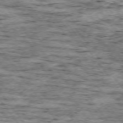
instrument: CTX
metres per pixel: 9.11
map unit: Ap
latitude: -75.1054
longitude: -87.6316
